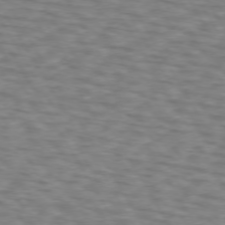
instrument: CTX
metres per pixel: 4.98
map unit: lApd
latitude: 72.8002
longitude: -73.8773
